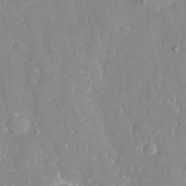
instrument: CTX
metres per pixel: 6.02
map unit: eHh
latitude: 32.5924
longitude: -59.8017
